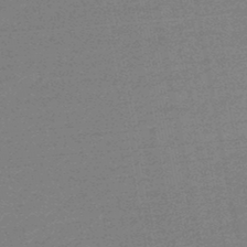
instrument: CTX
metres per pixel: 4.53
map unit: lHb
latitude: -46.2361
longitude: 58.1416
